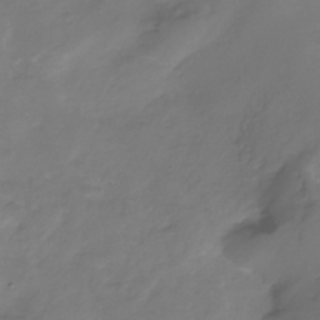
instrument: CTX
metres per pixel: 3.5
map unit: Nhe
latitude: -32.7841
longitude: -92.1389
